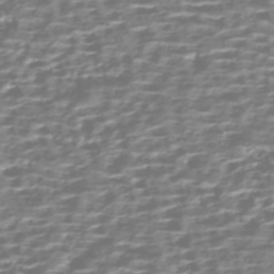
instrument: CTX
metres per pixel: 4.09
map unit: HNhu
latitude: -43.1431
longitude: 100.5195
